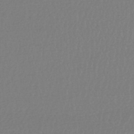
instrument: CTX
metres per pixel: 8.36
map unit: HNhu
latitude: -47.7666
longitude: 98.4251
